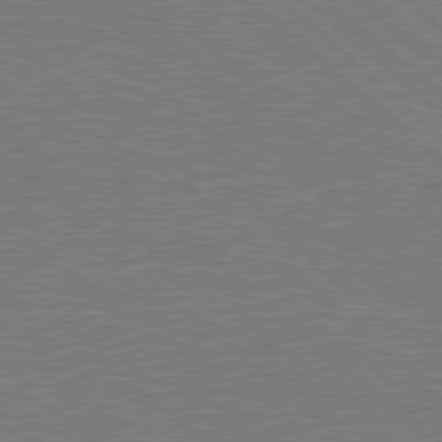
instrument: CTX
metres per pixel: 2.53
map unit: Hpe
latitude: 78.4790
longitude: -152.1389
